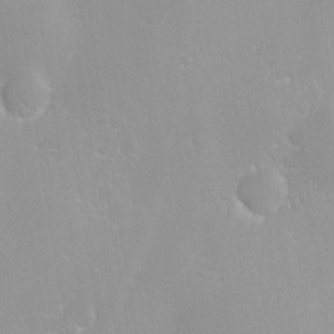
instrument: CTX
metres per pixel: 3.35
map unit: Ave
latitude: -11.0109
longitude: -120.9892
